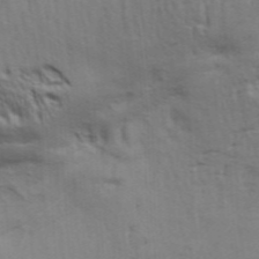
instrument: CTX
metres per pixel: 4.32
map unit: Aa
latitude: 32.9325
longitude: -135.9906
